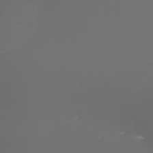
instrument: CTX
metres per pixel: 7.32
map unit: Nhu
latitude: -5.8422
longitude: -89.0081
